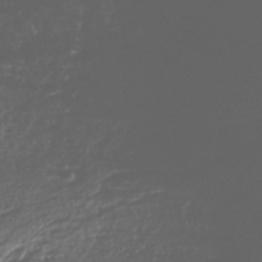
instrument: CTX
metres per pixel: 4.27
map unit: HNhu
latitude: -40.7085
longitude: 101.8422
